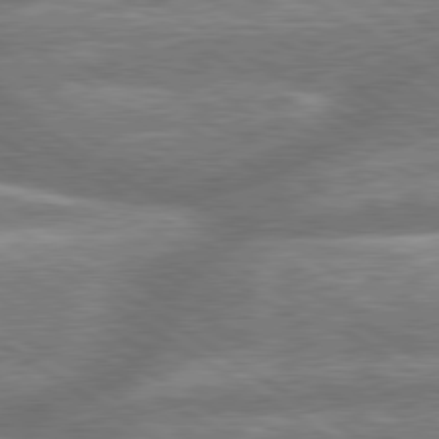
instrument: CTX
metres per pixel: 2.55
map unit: lApd
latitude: 79.7261
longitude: -160.1011
